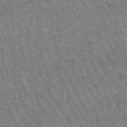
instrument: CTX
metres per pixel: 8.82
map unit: lHb
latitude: -47.0486
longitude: 76.6330
